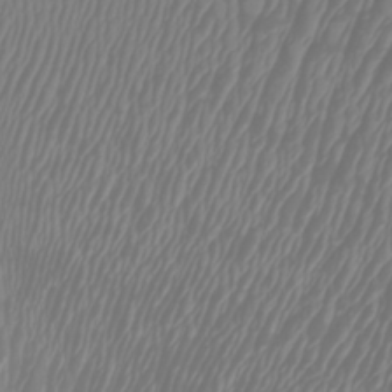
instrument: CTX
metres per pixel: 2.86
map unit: Htu
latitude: -4.7463
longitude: -89.0459
